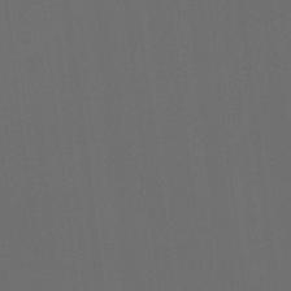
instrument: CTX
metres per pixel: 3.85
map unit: Hto
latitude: -7.8233
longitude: -50.8947
